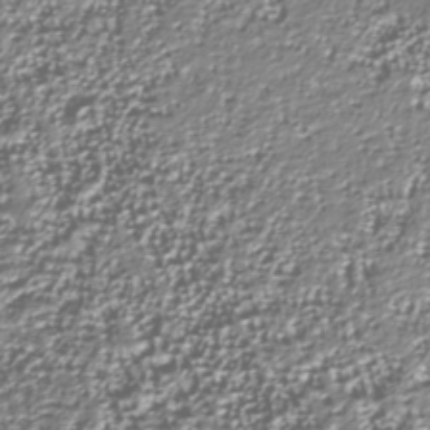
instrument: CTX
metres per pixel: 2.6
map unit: Nhu
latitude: -37.8233
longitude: -82.2711
